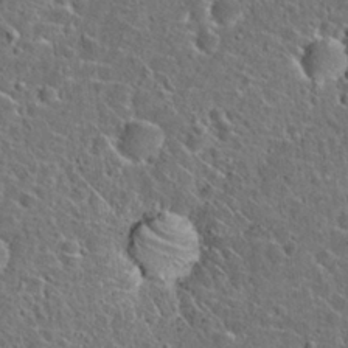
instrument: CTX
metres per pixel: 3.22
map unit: Hto
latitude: 23.9906
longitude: -46.3657
